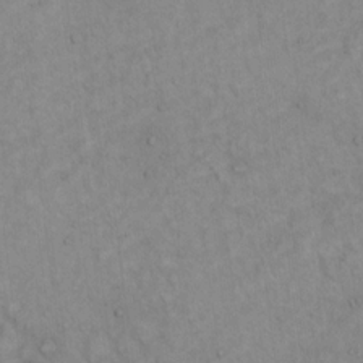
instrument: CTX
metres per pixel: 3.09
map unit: Hto
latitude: 14.7058
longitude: -60.8002
